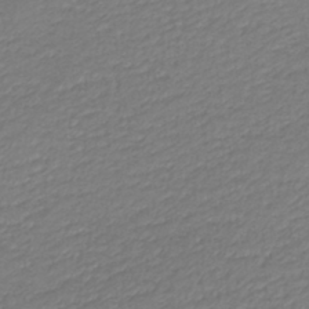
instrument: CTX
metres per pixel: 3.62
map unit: lHb
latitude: -38.3306
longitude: 70.0472
